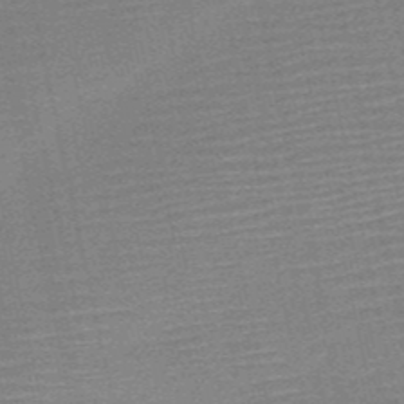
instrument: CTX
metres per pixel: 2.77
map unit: HNb
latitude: -52.1605
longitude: -47.5749
